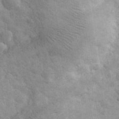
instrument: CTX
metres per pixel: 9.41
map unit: eHh
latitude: 31.7828
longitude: -68.7246
